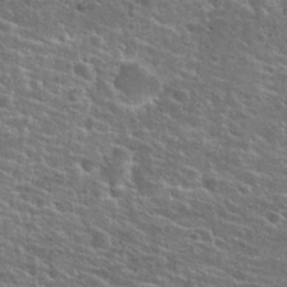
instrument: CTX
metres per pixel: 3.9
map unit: Hto
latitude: 25.2537
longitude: -50.2900
